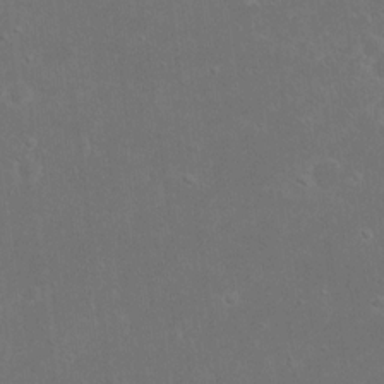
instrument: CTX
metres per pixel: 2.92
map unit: eHh
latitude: 17.1970
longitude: -72.6491
